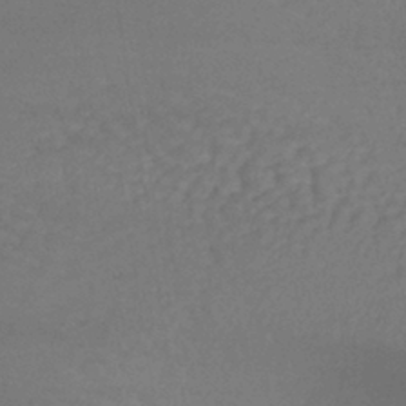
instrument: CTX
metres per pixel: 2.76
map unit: lHb
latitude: -36.8974
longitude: 68.9352
